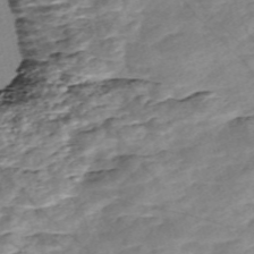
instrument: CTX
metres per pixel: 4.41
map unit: Nve
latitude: -57.0486
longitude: 53.9178
